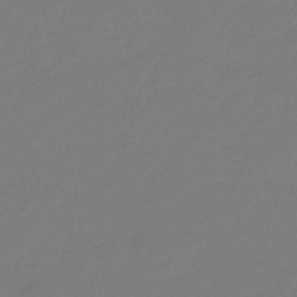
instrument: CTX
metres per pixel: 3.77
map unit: eHb
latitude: -46.7652
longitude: 88.4440
